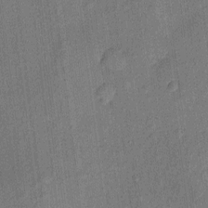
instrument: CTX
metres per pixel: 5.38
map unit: eHh
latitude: 4.6490
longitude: -74.3089
